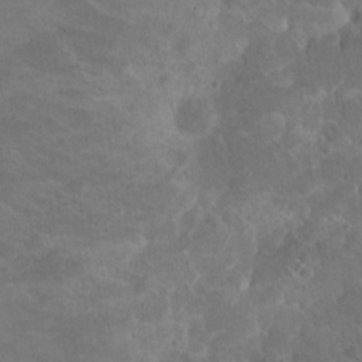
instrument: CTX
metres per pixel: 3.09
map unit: Nhu
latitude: 17.5182
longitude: -30.7813
